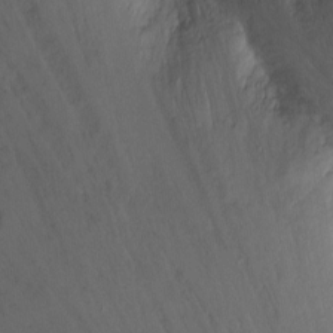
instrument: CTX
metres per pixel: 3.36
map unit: Nhu
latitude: -8.1228
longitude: -42.5168
